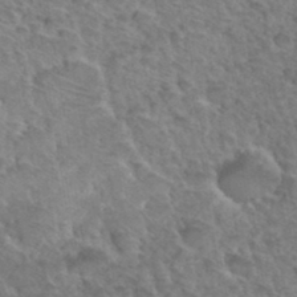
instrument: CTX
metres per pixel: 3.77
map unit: Hto
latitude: 35.6316
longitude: -47.4049
